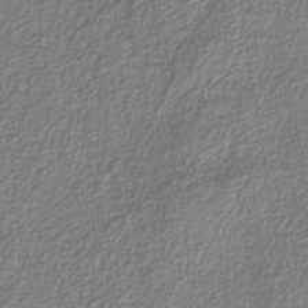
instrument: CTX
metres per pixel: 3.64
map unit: eAb
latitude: -38.7463
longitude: 52.3873
